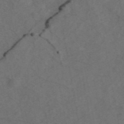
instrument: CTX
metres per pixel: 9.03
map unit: ANa
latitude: 43.9339
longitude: 25.2565
